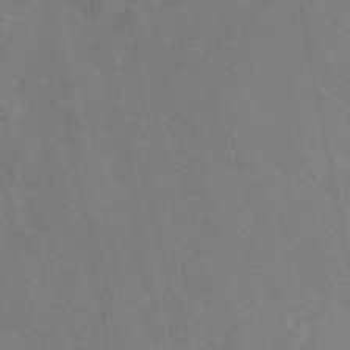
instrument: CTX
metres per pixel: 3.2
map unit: eAb
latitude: 46.7247
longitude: 117.1242
